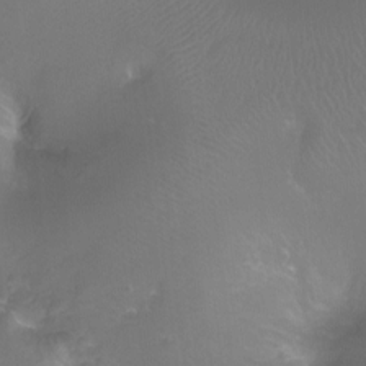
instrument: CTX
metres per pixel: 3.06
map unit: Ht
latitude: -11.3321
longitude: -44.4790
